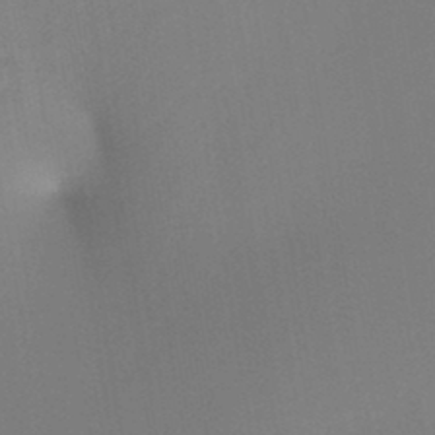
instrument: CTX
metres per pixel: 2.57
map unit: HNb
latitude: -45.3132
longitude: -39.3671
